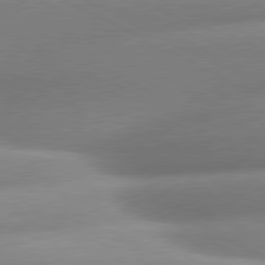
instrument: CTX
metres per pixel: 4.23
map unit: lApd
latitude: 80.3089
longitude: -159.7072
